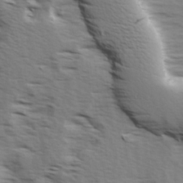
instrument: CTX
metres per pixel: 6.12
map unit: Ave
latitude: 15.3482
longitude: -103.1403
